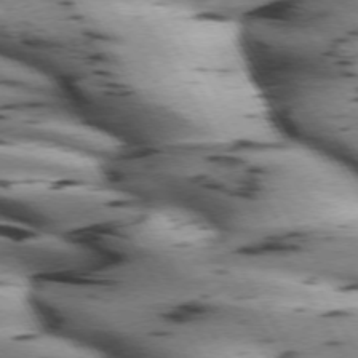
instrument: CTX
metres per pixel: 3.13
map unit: lApd
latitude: 71.8394
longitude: -52.2334
